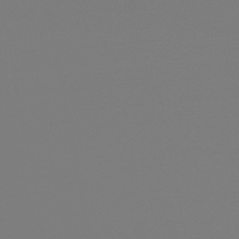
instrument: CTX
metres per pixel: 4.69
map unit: lHb
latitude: -46.3117
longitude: 74.7841
